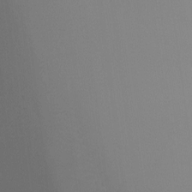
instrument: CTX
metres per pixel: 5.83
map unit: Ht
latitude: -8.2361
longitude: -32.4034
